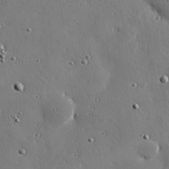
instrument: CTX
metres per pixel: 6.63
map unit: Hve
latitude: 26.9514
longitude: -92.4790
